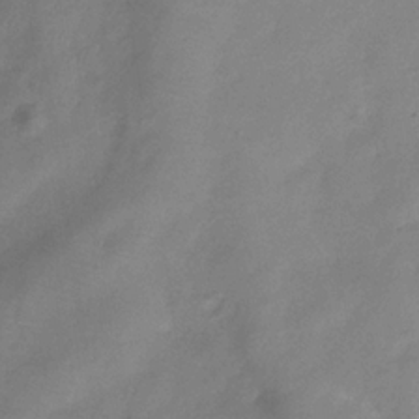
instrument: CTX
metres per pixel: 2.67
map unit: Hve
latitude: -32.6519
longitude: 92.3873
